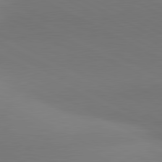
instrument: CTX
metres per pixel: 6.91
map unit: lApd
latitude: 81.2537
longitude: 146.1606
